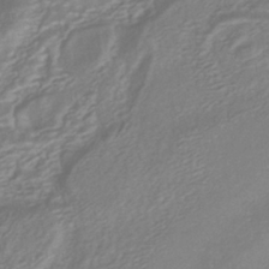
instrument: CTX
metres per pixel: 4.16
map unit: HNhu
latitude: -40.7463
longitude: 108.2739
